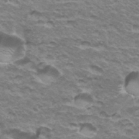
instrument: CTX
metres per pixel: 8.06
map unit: Hto
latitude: 35.6127
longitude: -42.7813
